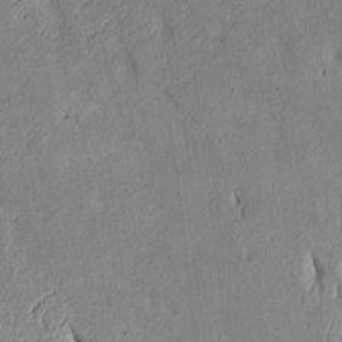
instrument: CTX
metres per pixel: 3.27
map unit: Htu
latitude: 2.0255
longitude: 149.3699
